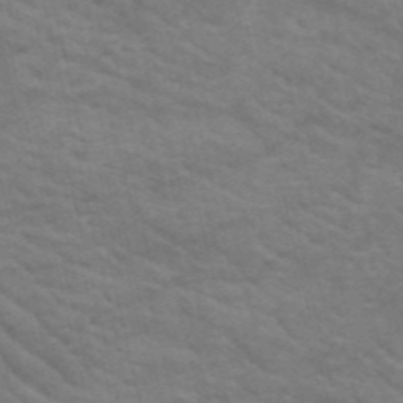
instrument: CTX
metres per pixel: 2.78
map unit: HNb
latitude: -53.0864
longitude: -44.7624
